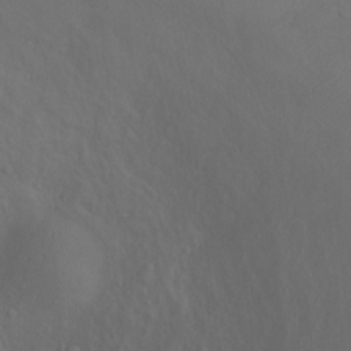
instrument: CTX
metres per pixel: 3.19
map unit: Ht
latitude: -0.3307
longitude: -32.7435
